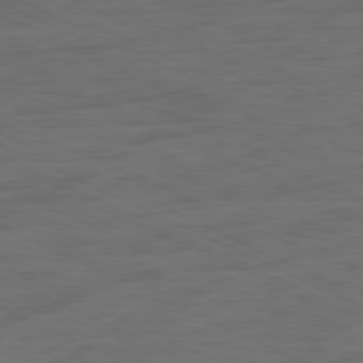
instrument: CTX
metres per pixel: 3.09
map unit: Ap
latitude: -81.5399
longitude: -75.6694
